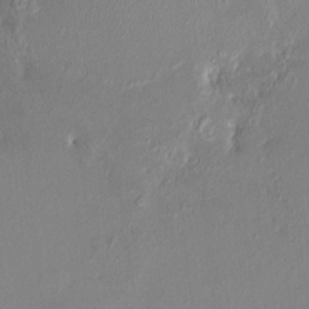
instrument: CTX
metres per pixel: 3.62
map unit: HNhu
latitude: 6.7813
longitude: 0.8597
